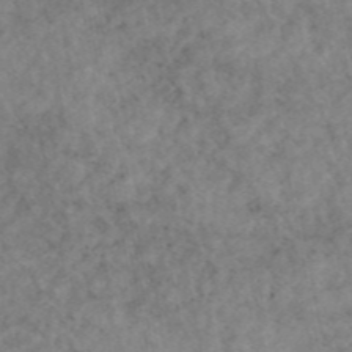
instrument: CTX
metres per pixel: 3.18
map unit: eAb
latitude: 45.0269
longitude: 115.1242
